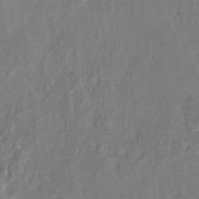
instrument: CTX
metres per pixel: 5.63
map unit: HNhu
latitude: 4.4790
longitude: -7.2726
